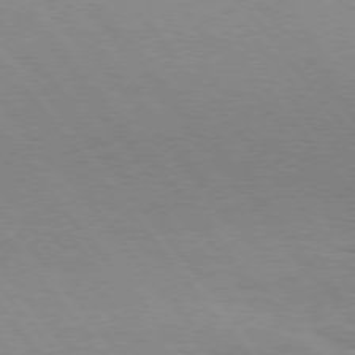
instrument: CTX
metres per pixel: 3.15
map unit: Hpe
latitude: 75.1025
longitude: -141.6693
